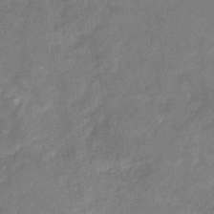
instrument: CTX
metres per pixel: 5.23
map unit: eHb
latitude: -34.2550
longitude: 74.1228
